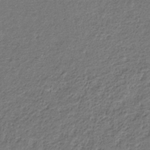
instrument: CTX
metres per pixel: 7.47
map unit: eHb
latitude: -30.2739
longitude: 68.8597
